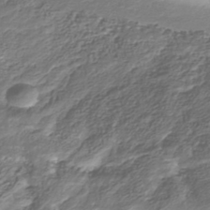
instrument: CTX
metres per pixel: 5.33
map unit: Nhu
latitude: -39.4832
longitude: -82.5923
